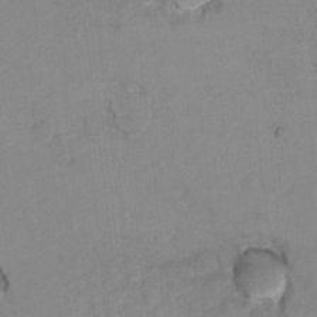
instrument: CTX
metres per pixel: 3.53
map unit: Hto
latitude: 7.3482
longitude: -34.9324
